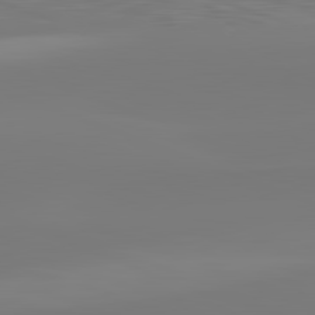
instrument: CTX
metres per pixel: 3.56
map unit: lApd
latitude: 82.1955
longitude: -159.7639
